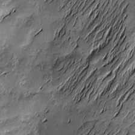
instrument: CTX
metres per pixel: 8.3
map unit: Htu
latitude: -2.8030
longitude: -177.1970
